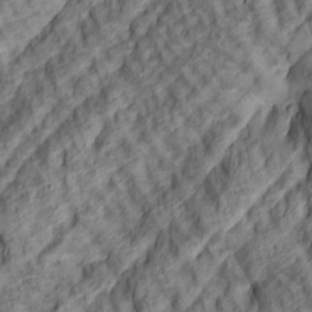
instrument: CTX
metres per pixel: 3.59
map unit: lAa
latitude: 5.1214
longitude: -116.3467
